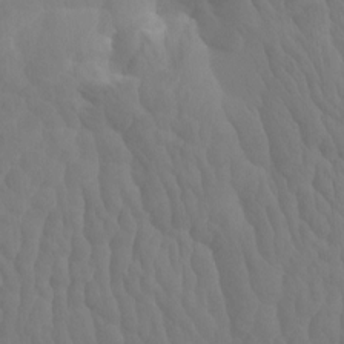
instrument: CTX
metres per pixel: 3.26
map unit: eHh
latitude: -0.7841
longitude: 14.8597
